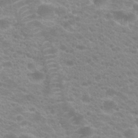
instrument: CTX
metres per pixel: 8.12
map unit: Hto
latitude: 20.6302
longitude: -37.0837
